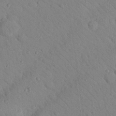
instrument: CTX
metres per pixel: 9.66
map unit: Nhu
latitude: 23.5749
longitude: -74.5735
